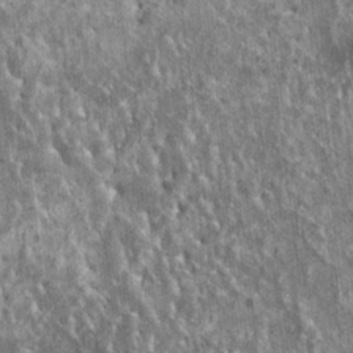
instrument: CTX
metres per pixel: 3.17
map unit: HNhu
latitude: 3.0836
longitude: 4.9163
